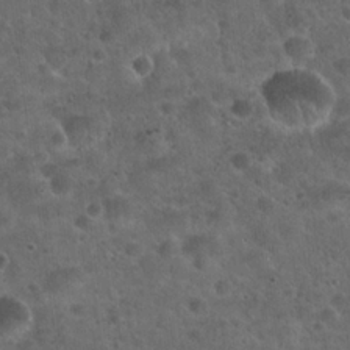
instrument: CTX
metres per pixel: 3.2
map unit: Hto
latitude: 22.1578
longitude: -53.1970
